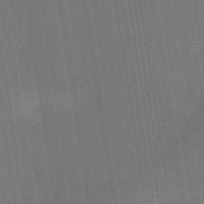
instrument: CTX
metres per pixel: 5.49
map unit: HNb
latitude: -44.0472
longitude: -41.0647
